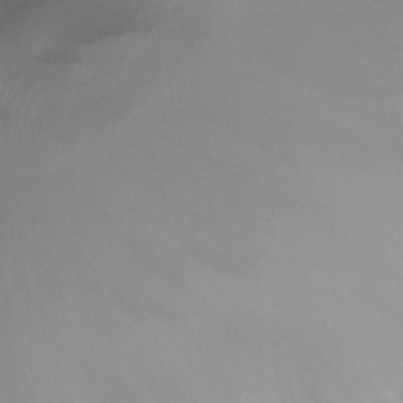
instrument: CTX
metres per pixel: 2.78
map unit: Ht
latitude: 4.1767
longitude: -20.2522
